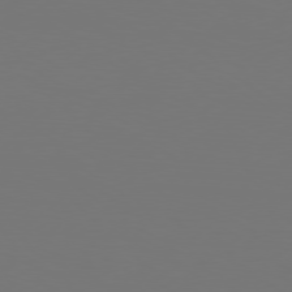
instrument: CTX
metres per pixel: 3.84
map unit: Hpe
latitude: 76.6112
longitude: -130.5924
